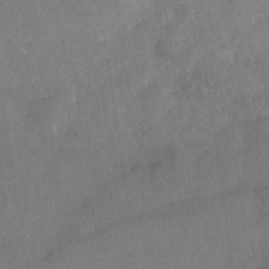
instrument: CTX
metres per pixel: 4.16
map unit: Nhe
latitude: -36.6329
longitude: -176.8569
